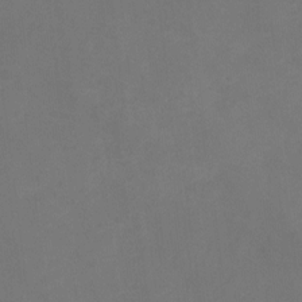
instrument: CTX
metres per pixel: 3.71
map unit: Ht
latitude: -9.7100
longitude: -35.1592
